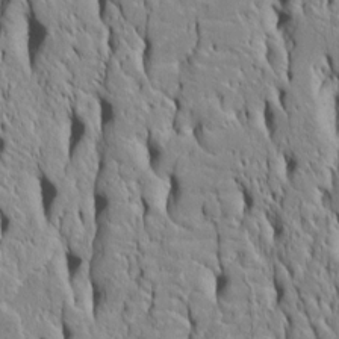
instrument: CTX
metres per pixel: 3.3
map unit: Htu
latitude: -4.8408
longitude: 151.8800
